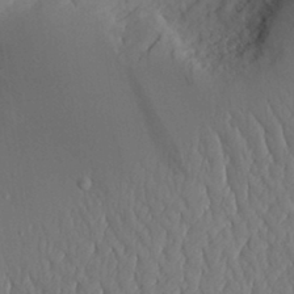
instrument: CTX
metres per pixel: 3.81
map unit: Aa
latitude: 30.8191
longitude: -141.5749
